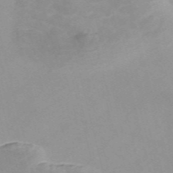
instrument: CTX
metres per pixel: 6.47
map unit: Nve
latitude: -57.1998
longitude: 59.5966
